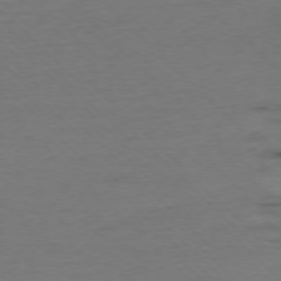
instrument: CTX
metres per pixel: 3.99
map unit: Ap
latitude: -76.9353
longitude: -91.9150
